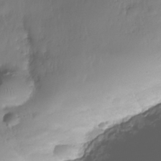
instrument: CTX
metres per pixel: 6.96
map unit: Nhe
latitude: -36.9352
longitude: -179.0459
